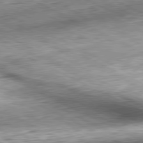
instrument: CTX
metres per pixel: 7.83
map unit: Hpe
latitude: -81.5021
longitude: 9.9367
